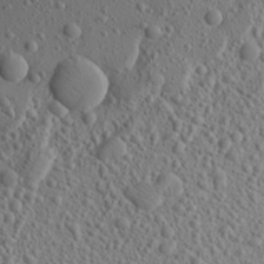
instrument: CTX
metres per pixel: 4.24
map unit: Aa
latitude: 21.8395
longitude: -143.8395
